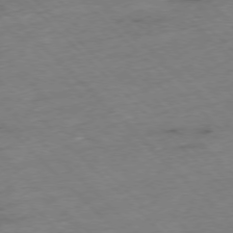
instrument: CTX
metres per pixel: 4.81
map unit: Hpe
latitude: -77.2187
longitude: -16.5357
